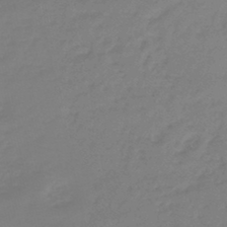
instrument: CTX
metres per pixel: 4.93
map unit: eHb
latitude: -46.1794
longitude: 82.9164
